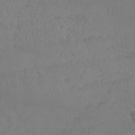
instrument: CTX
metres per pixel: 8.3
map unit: Nhe
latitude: -36.7841
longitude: 138.7463
